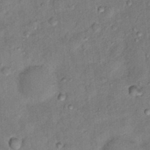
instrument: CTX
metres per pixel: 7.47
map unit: Hto
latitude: 16.3467
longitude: -35.3859
